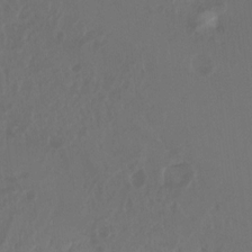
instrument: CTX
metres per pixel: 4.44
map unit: Hto
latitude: -8.8030
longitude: -43.3860
